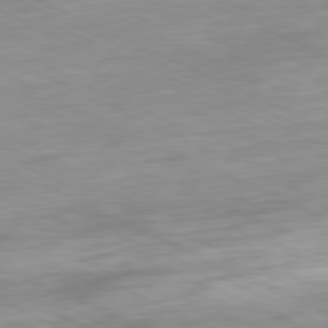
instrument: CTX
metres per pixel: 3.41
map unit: Ap
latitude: -81.3132
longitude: -87.8961
